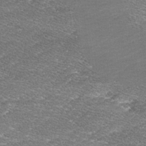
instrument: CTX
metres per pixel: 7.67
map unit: Ave
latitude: 16.9325
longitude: -136.6869
